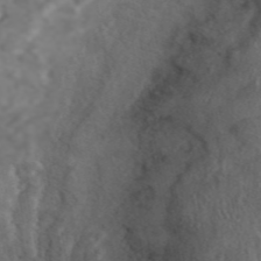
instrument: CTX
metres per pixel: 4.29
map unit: ANa
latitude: 46.2712
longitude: 22.1417
